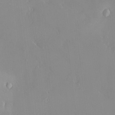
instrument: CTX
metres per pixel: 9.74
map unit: HNhu
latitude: 3.4426
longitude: 7.5399
